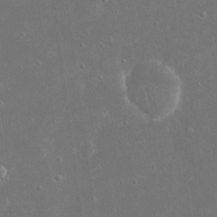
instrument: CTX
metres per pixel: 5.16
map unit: eHh
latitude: 16.8191
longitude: -72.1767
